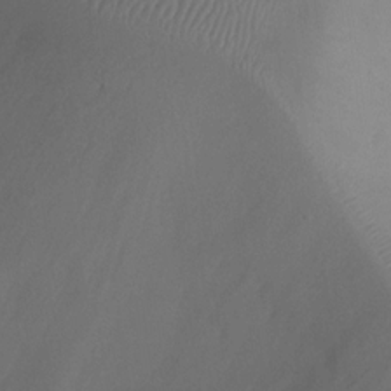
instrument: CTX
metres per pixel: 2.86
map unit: Ht
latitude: 1.3103
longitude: -21.2915
